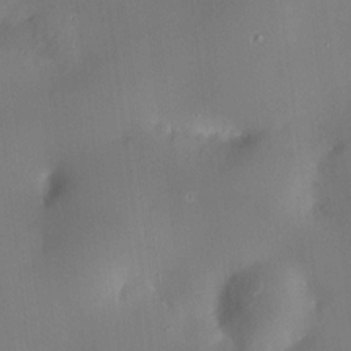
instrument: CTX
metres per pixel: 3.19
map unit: HNhu
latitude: 9.7261
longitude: 10.1984
